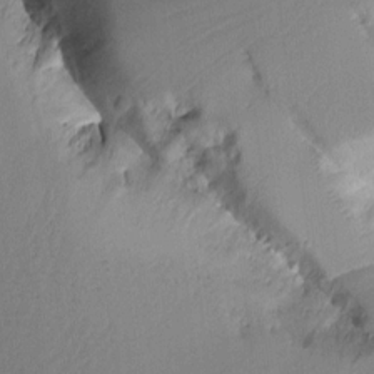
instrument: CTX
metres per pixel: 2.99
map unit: Aa
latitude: 10.5168
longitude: -127.1781
